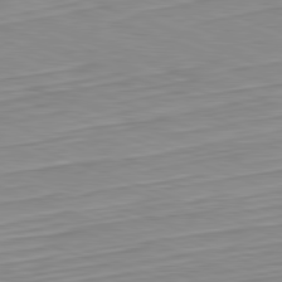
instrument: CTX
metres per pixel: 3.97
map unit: Hpe
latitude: -82.2739
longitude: 12.8219
